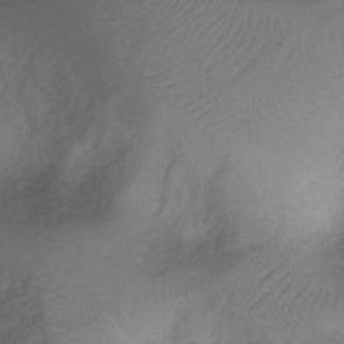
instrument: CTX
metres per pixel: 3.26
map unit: Ht
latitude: -2.5384
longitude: -29.0269
